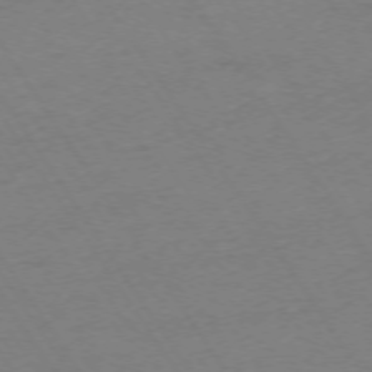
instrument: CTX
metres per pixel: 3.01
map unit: Ap
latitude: -74.0283
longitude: -82.1011
